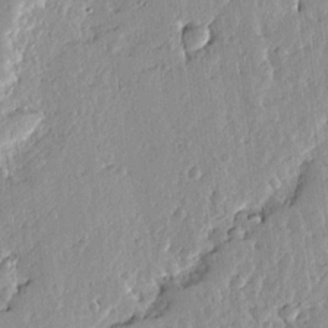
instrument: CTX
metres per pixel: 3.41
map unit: Ave
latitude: 12.9136
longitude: -134.8380
